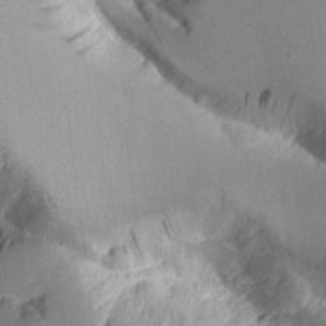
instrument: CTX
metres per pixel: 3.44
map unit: Aa
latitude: 11.2537
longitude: -127.8206
